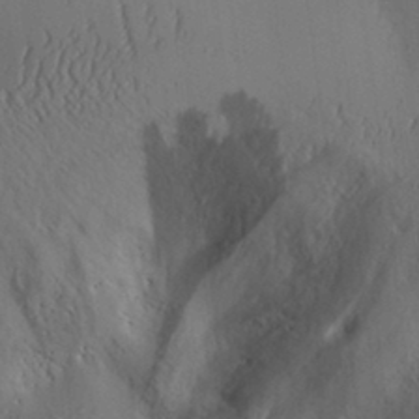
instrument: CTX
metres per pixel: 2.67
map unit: Aa
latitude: 30.7625
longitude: -141.6693
